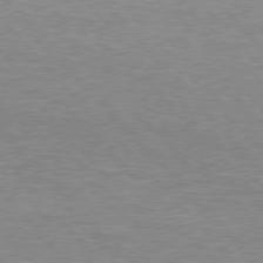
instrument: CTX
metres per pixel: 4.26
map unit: Hpe
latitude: 76.6112
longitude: -152.2334
